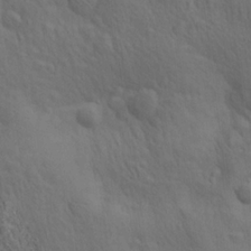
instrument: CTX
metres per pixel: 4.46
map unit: lAa
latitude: 21.8961
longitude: -138.5168
